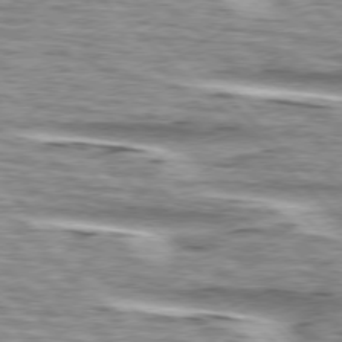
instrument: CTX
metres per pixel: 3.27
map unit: lApd
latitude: 76.4979
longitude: -79.5182
